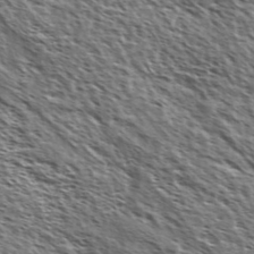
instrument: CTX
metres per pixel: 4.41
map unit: Ave
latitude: 37.8395
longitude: -110.6491
